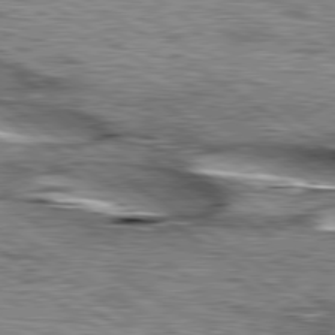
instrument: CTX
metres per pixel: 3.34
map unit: lApd
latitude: 79.8206
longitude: -49.0458
